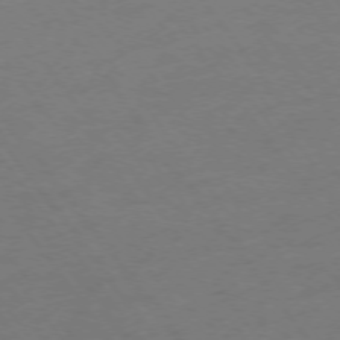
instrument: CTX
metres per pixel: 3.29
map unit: Ap
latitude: -75.5966
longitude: -64.8947
